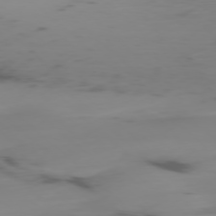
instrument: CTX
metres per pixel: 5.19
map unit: Ap
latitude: -77.8800
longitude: -64.4979
